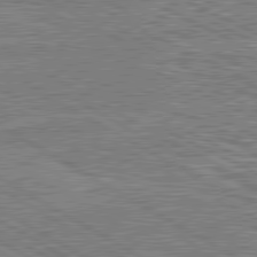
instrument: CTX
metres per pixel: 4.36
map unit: lApd
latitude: 80.8380
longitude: 169.6910
